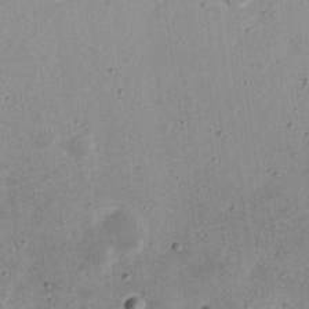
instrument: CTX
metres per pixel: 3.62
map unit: eHh
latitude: 22.1200
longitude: -67.8961
